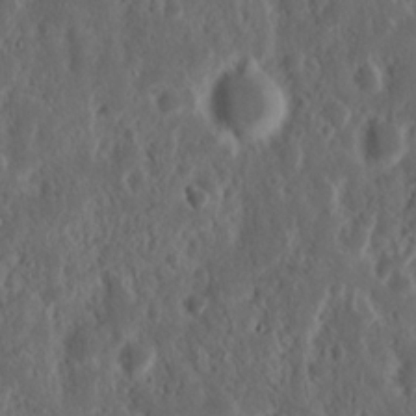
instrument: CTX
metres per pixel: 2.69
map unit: Nhu
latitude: 14.7813
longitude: -73.3671
